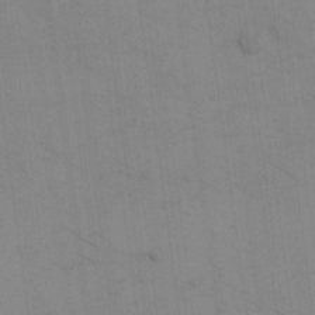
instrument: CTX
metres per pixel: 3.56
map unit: eHh
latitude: 17.7828
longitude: -67.1781
